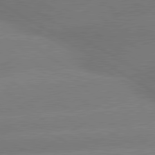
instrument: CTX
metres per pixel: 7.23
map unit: lApd
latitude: 80.4601
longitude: -149.0458
